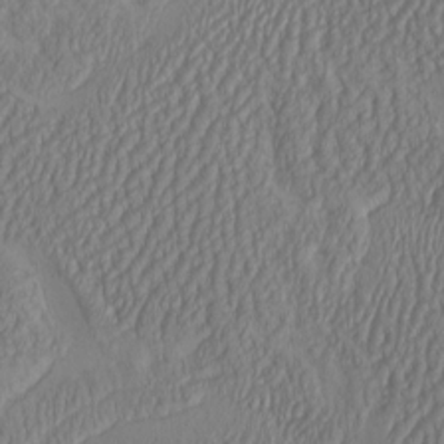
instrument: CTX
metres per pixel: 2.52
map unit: HNhu
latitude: -1.7289
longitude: 13.1998
